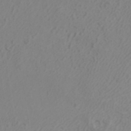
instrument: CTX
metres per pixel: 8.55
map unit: ANa
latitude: 40.4034
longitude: 22.5385
